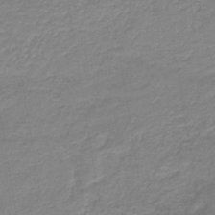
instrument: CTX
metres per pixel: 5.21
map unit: lHb
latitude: -41.2754
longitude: 53.5399
